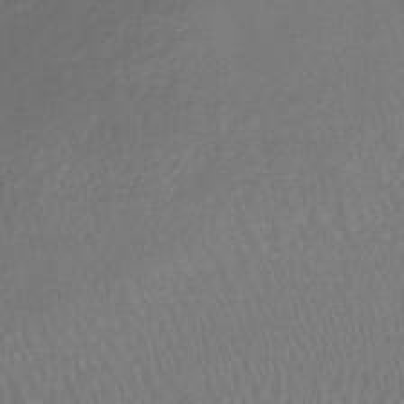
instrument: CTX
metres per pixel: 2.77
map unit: lHb
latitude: -36.5195
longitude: 69.1242
